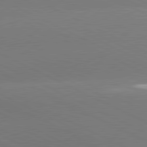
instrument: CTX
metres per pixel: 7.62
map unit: lApd
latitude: 81.2159
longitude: -154.2900
